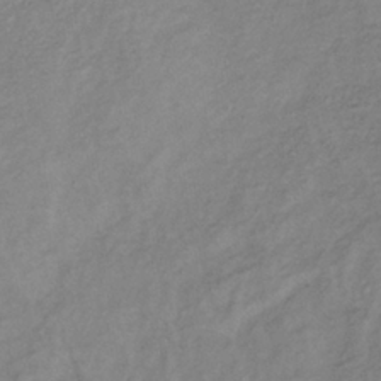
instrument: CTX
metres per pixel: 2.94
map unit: lHb
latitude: -36.8219
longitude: 71.7856
